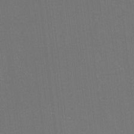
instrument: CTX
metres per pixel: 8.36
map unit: Hto
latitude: -10.6519
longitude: -38.4601
